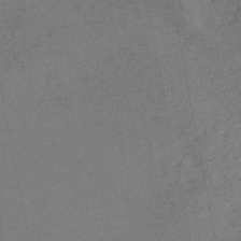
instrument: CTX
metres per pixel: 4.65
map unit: lHb
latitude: -43.7288
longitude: 75.0676
